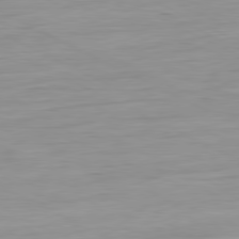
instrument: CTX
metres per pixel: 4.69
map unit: Ap
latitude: -81.2943
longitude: -95.6505
